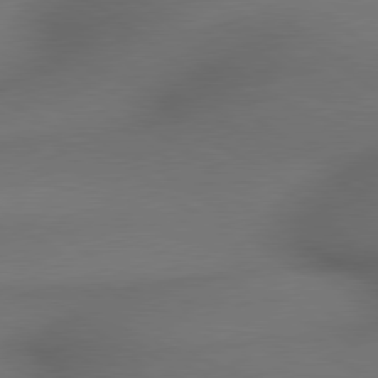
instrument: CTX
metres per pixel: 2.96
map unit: lApd
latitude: 79.4238
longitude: -172.7624
